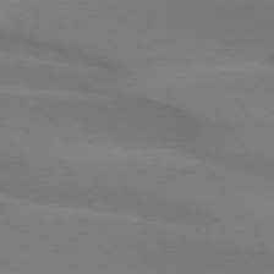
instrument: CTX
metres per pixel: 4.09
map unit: lApd
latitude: 75.1781
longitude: -66.2144
